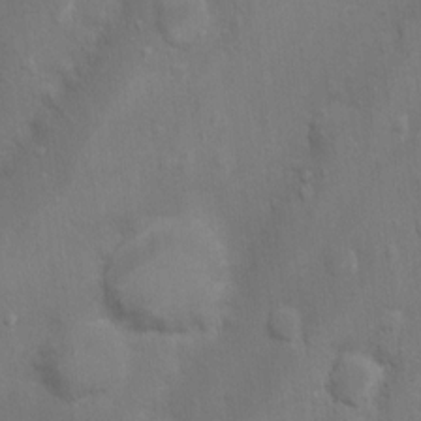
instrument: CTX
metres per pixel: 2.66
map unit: Nhu
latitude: 4.8947
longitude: -24.5734
